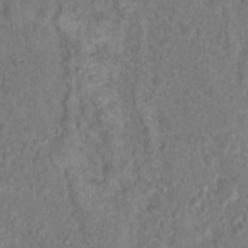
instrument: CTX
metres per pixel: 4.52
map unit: Hto
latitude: 17.0647
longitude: -37.7450
